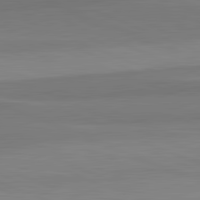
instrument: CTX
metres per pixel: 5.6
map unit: lApd
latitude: 82.5356
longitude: 157.1053
